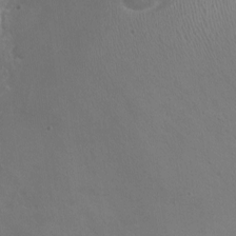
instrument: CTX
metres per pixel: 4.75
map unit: Nhu
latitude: -16.1039
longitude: -57.6127
